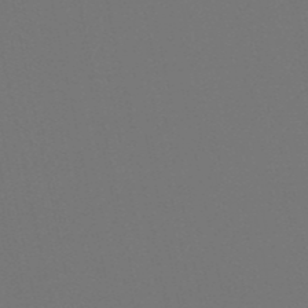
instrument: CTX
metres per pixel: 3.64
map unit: lHb
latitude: -51.2187
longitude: 80.3684
